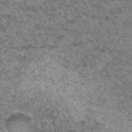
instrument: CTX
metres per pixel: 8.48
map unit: Hto
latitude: 33.8016
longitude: -49.2159
